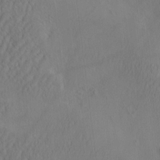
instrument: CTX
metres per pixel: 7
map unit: eHh
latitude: -2.8596
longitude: 16.3118
